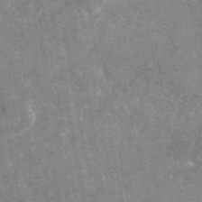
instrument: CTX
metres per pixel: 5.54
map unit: eAb
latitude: 47.2348
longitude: 123.5210
